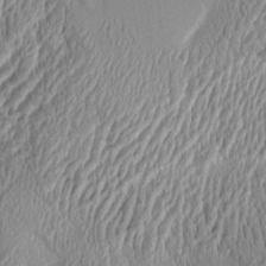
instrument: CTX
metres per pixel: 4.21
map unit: Aa
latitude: 9.0648
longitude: -130.6491
